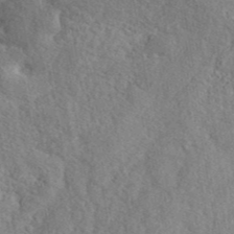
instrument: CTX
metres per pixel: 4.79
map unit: ANa
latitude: 41.9150
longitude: 52.4818
